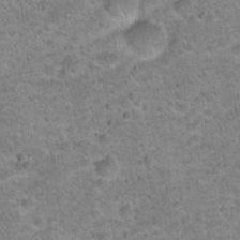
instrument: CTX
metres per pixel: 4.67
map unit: Hto
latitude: 21.3482
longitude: -49.5749
